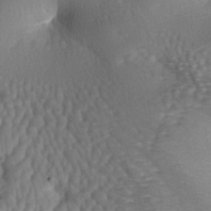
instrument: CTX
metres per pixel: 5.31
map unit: lAa
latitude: -7.0108
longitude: -126.3278
